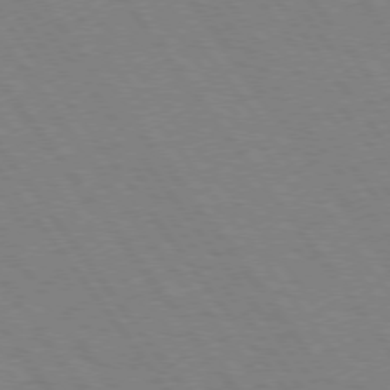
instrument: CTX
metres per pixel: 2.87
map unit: Hpe
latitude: 74.5546
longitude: -137.6127
